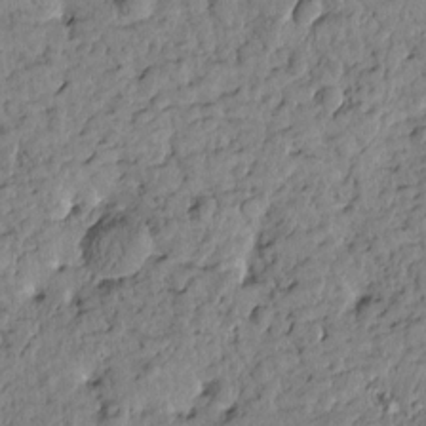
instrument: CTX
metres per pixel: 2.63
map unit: Htu
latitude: -0.0472
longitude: -179.0648
